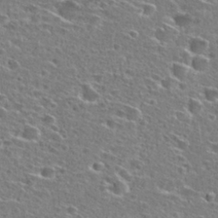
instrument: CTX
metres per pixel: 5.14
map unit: Hto
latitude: 27.2159
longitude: -47.2537
